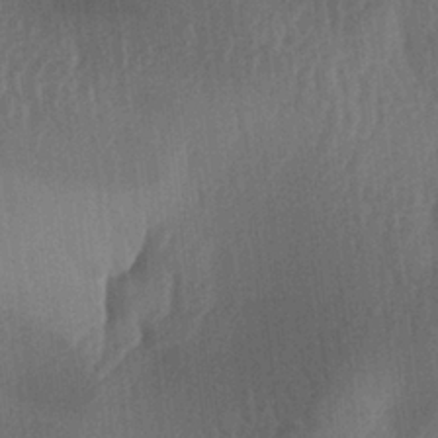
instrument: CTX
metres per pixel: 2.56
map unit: lAa
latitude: -7.0864
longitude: -128.9891
